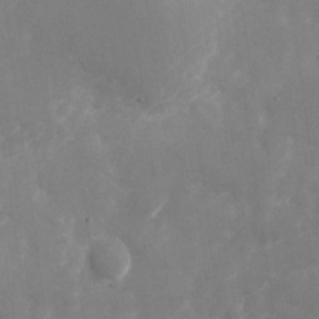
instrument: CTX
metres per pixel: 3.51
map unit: Nhu
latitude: -28.5763
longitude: -75.7072
